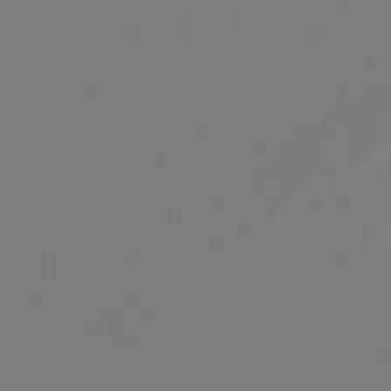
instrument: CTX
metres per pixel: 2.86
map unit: lHb
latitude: -46.8408
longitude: 72.5951
